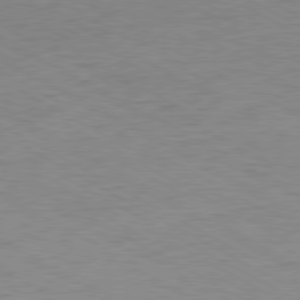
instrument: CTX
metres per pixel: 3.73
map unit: Ap
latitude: -80.6897
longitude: -86.9702
